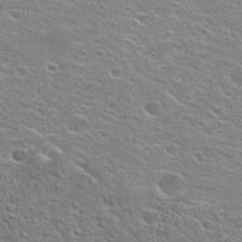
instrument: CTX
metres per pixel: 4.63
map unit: Hto
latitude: 25.0836
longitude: -44.5546
